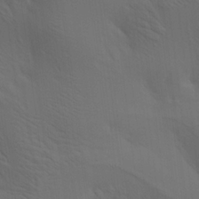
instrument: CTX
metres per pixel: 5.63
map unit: lAa
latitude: 19.9717
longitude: -139.2915
